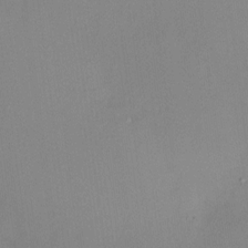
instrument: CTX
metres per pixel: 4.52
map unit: HNhu
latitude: 5.6316
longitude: 9.3887
